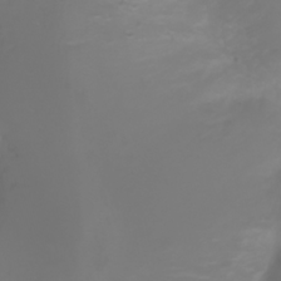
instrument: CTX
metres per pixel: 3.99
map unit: Ht
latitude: -2.8407
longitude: -61.3859
